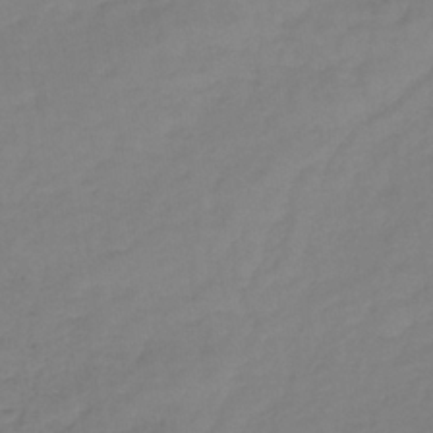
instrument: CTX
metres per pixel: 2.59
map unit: lHb
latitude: -35.0864
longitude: 64.1795
